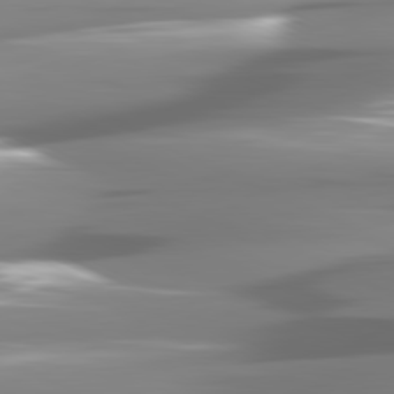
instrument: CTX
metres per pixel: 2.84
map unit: lApd
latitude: 81.4048
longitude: -140.1388
